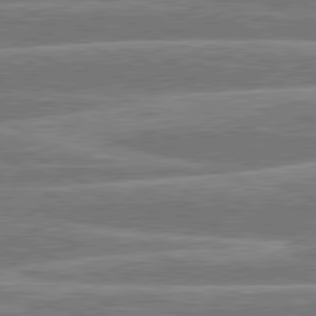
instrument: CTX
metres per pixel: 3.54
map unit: lApd
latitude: 80.7435
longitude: -131.8584
